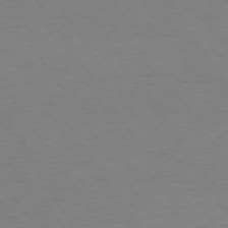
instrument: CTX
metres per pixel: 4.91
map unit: Hpe
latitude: 73.8584
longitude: -130.4034
